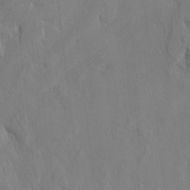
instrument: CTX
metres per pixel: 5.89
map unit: Htu
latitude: -7.2565
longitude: -66.6868
